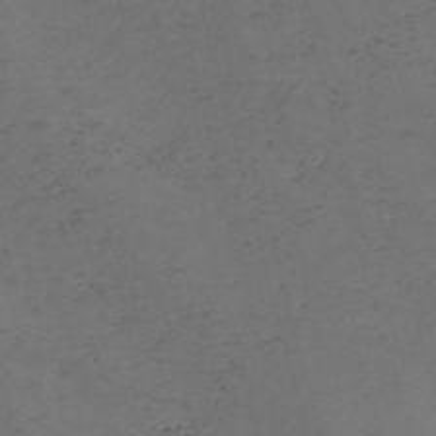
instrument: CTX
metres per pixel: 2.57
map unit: Nve
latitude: -57.8611
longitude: 53.1242
